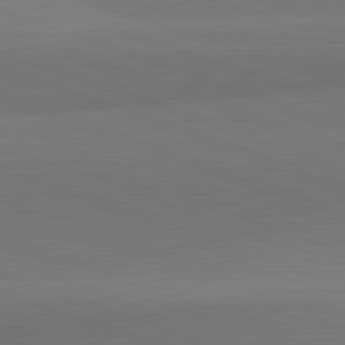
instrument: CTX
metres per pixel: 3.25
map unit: lApd
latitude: 82.2900
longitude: 149.0109
